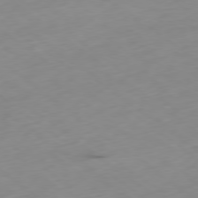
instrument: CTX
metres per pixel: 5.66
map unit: Ap
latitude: -79.0108
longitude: -58.8380
